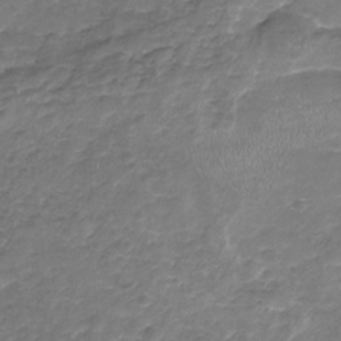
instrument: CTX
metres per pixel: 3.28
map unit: Nhu
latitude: -19.7478
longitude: -56.4034
